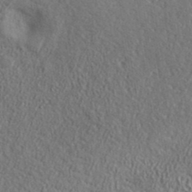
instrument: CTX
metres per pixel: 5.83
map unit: ANa
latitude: 38.9891
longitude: -91.1592
